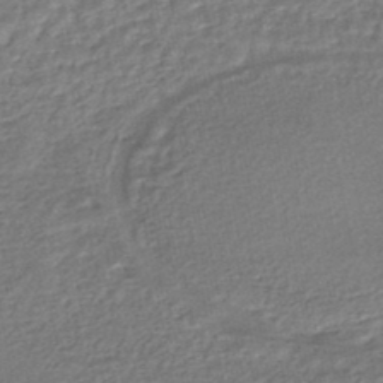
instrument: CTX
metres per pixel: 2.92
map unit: HNhu
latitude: -46.7841
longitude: 102.0850
